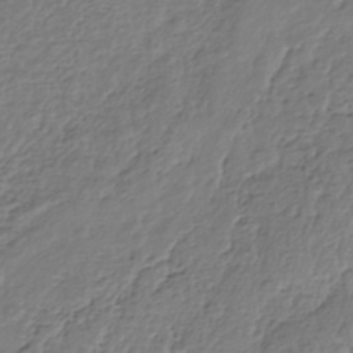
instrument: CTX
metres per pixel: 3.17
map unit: Nhe
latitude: -42.1038
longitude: -111.3104
